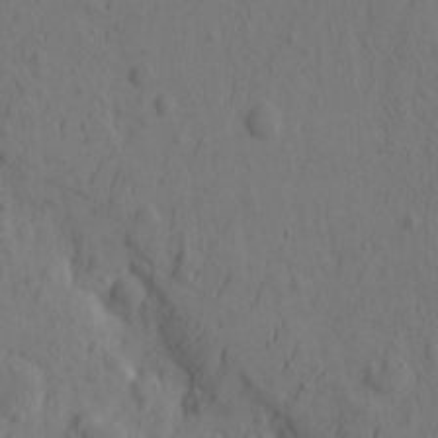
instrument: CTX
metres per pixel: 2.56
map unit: eHh
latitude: -1.1998
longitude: 16.1795
